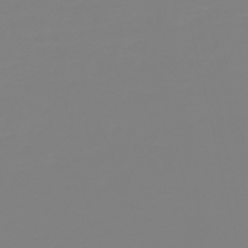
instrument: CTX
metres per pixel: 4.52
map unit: HNb
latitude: -54.4818
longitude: -50.4979
